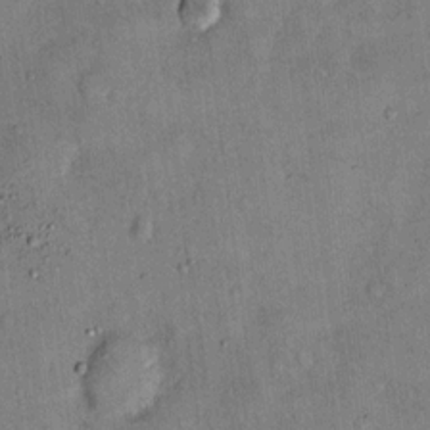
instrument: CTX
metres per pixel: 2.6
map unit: Hto
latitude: 12.3278
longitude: -59.0081
